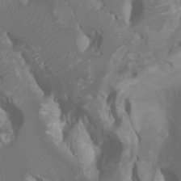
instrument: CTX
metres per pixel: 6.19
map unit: Ht
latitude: -0.9920
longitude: -18.5734
